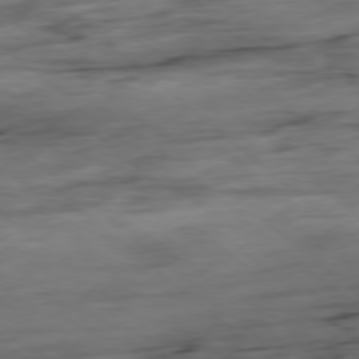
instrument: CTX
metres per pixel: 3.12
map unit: Hpe
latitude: -78.8219
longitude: -18.8947
